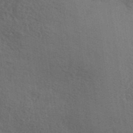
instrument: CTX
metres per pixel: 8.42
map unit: ANa
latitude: 39.2915
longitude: 30.0472
